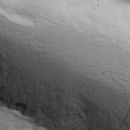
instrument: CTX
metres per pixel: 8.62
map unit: Ave
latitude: 12.6302
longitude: -102.9891
